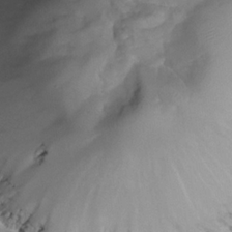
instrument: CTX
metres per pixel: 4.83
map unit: Nhe
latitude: -35.8989
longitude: -131.4427
